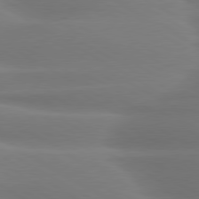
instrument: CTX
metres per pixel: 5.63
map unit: lApd
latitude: 79.9339
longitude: -124.5923
